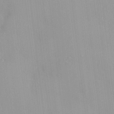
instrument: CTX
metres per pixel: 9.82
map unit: HNhu
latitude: 5.3293
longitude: 2.9163
